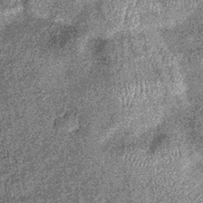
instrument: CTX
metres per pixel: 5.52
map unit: lHb
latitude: -36.8597
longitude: 67.9178
